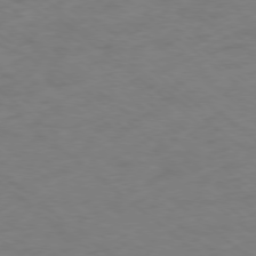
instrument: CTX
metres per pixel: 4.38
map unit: Ap
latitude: -77.9178
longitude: -76.0633
